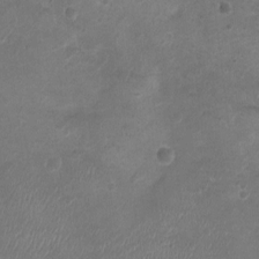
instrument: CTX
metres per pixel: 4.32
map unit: Ht
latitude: -3.8611
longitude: -19.2537
